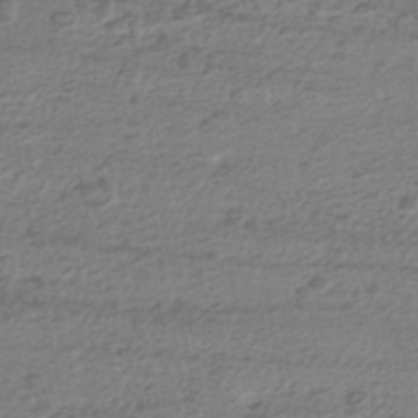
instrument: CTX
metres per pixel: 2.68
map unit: HNhu
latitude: -44.0472
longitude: 105.8044
